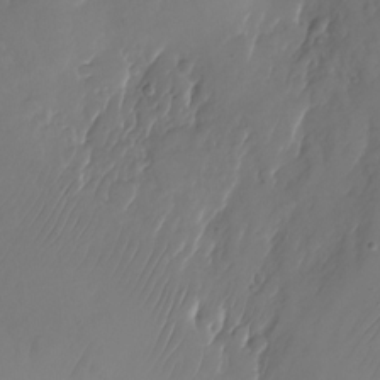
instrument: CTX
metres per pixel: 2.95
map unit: Nhu
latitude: -26.0849
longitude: -71.4048
